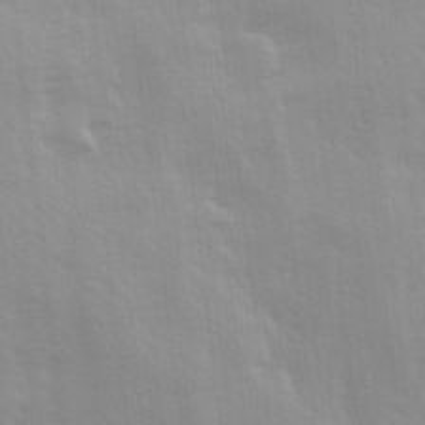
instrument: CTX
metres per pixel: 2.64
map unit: Ave
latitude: 13.7639
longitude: -104.0444
